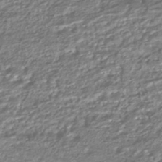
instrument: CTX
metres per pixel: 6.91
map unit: HNhu
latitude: -44.7274
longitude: 97.5966
